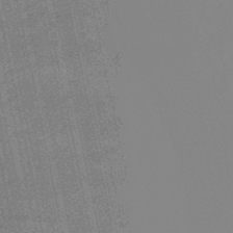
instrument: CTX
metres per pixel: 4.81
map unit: lHb
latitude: -49.0676
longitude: 74.1795
